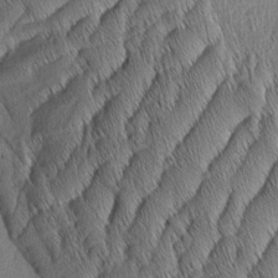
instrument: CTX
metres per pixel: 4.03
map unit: Aa
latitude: 6.2522
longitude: -130.2523
